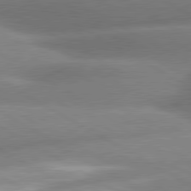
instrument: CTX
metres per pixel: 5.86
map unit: lApd
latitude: 80.4790
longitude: -163.1404
